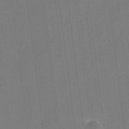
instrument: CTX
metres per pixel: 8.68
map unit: eHh
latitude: 10.9136
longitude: -68.2712
